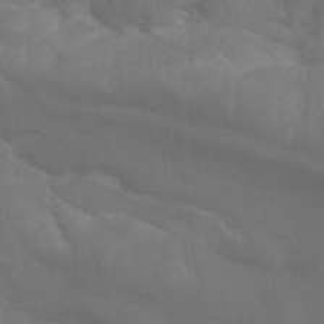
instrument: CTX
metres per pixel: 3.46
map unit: Nhu
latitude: 25.4048
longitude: -53.9717
